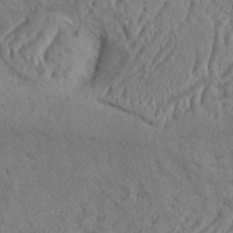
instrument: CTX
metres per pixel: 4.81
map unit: eHh
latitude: 36.9892
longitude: -137.5938
